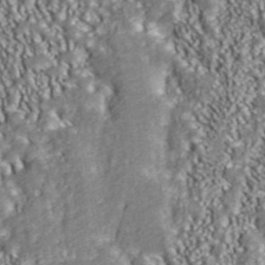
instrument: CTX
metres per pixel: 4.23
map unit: ANa
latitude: 44.1767
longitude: 37.9556
